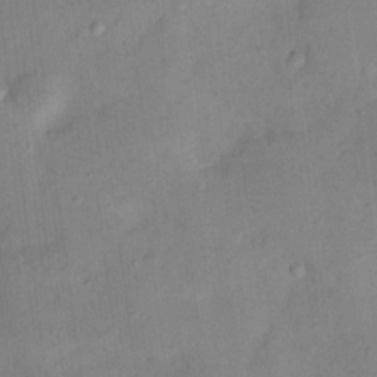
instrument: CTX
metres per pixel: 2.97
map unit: Nhu
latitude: 11.5182
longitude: -28.9891
